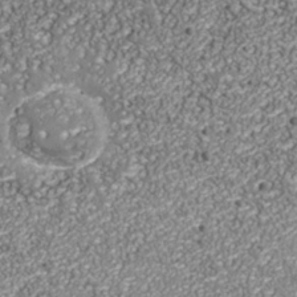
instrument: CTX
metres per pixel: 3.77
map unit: Nhu
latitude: -38.9164
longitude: -84.2334
